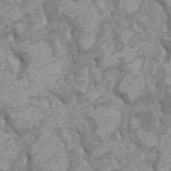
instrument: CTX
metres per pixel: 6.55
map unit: HNhu
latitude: 2.1011
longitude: -1.1403
